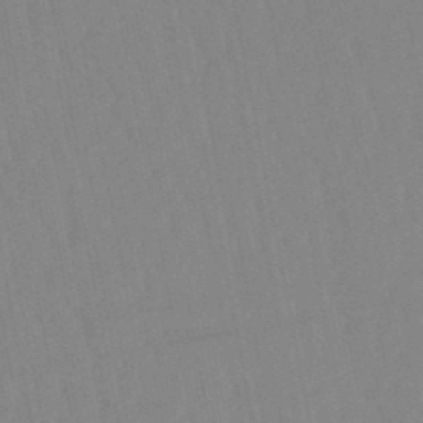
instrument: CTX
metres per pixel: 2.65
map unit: lHb
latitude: -48.4440
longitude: 71.9178
